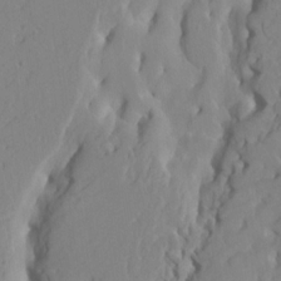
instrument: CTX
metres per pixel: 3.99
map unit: HNhu
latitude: 6.5546
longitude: -4.1389
